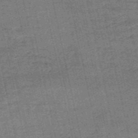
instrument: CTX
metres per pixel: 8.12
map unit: HNb
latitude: -52.8974
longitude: -51.4426
